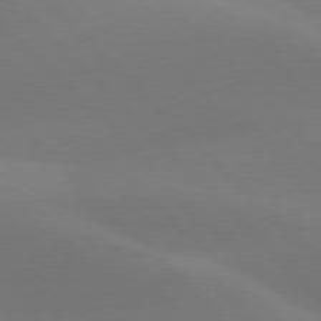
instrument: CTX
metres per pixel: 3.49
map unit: lApd
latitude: 77.5371
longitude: -50.5923
